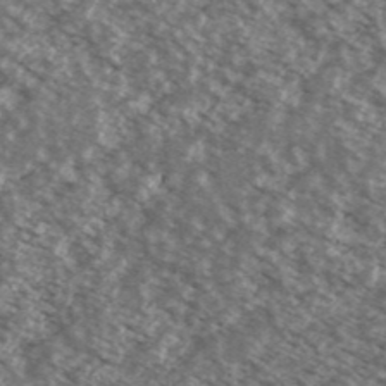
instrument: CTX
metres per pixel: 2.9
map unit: Ave
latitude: 38.7057
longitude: -110.5924
